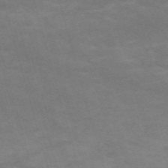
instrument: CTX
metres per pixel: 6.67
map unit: Nve
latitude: -59.7288
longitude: 58.6518
